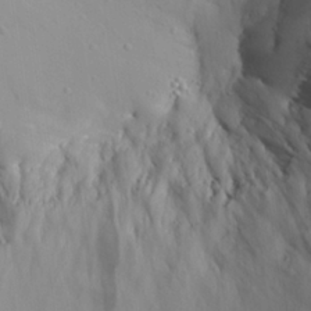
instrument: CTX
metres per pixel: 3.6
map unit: Aa
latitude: 24.3467
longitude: -135.8016
